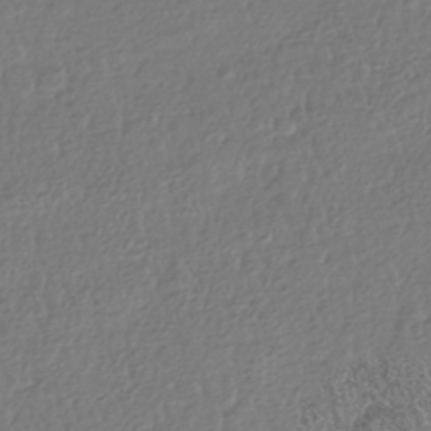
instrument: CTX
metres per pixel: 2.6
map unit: HNhu
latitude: -42.5006
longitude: 98.1606
